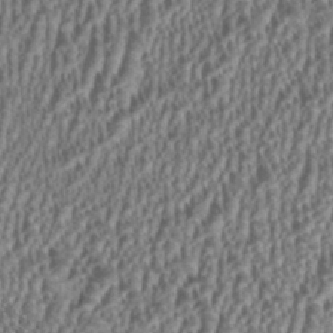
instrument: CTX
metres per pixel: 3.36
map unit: HNhu
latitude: 0.8380
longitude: 0.1417
